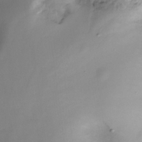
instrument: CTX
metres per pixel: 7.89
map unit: Ht
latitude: -15.3888
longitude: -44.6301
